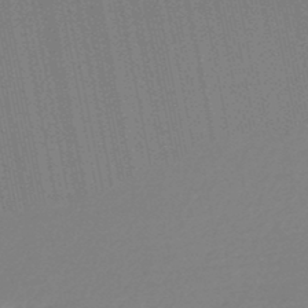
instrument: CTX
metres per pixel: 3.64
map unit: lHb
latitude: -46.5007
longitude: 57.6344
